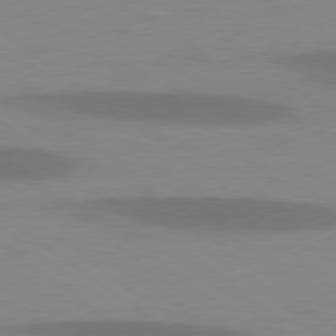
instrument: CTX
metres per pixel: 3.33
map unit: lApd
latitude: 78.7624
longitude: -47.9339
